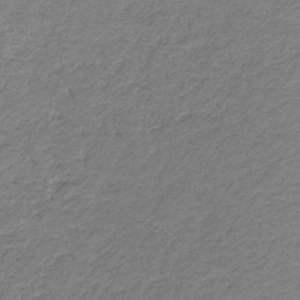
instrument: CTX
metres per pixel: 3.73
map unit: HNb
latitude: -36.9919
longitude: 50.7463
